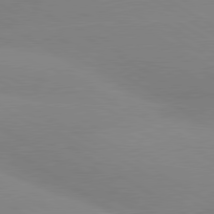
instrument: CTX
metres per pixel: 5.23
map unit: lApd
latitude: 80.0255
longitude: -152.6680
